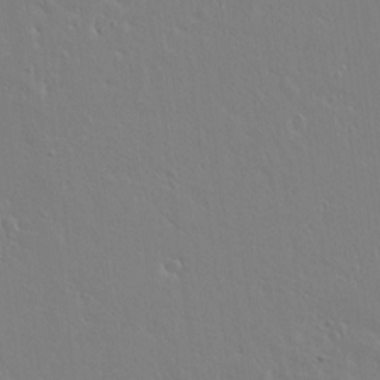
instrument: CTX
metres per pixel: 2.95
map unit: lAvf
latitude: 14.5546
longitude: -126.3090
